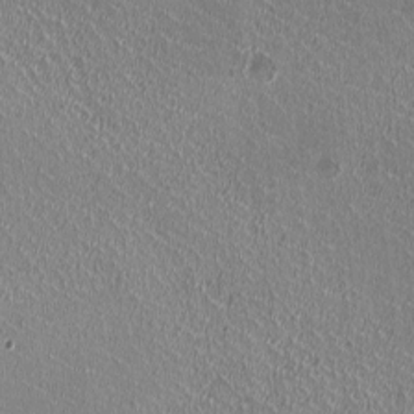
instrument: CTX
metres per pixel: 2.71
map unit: HNhu
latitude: -0.7653
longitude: -2.0444
